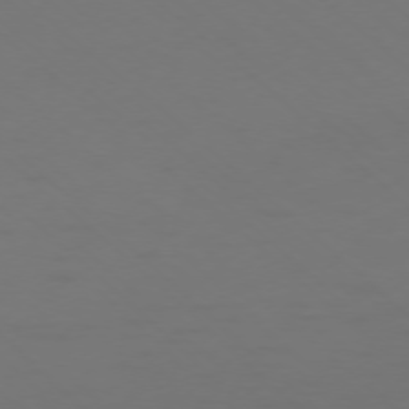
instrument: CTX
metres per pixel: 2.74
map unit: Ap
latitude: -76.5007
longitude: -79.1781
